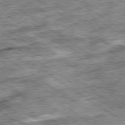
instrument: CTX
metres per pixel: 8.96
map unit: Ap
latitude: -79.8422
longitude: -75.6316
